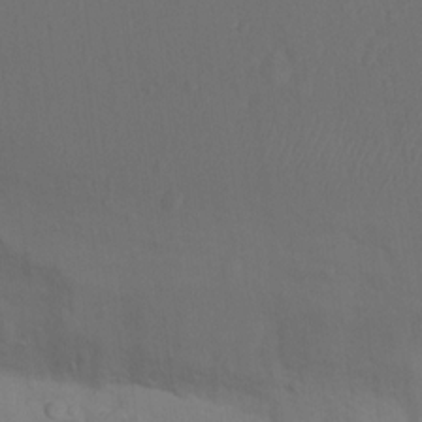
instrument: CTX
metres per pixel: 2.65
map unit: Nhu
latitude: 12.6680
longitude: -27.8206
